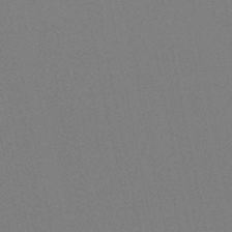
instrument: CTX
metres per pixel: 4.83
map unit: HNb
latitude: -50.2739
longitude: -52.3656
